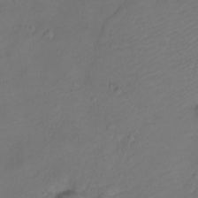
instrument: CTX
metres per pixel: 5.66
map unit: Ht
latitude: 0.2711
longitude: -34.9324
